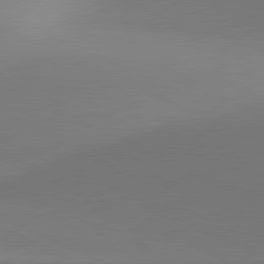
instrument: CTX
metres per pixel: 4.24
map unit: lApd
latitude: 81.3671
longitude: 143.8422
